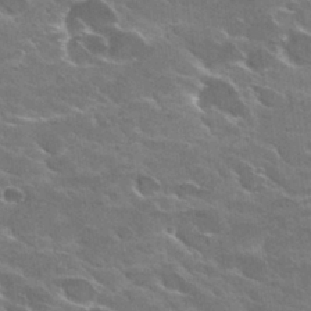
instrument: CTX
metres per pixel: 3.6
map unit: Hto
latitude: 29.9150
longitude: -44.0255
